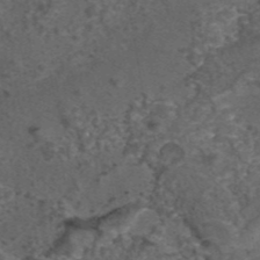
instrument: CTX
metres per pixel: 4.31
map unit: eAb
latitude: 43.4615
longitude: 107.1998
